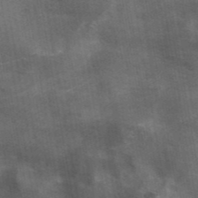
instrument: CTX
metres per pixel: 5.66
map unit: ANa
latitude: 42.0633
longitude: 16.1039
